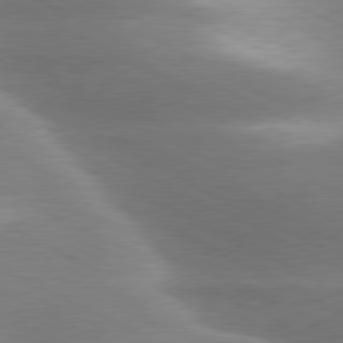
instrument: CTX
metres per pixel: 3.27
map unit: lApd
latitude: 79.6505
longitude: -116.4601
